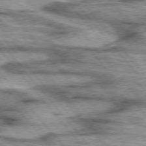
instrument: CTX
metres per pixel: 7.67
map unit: lApd
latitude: 75.3860
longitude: -49.4426
